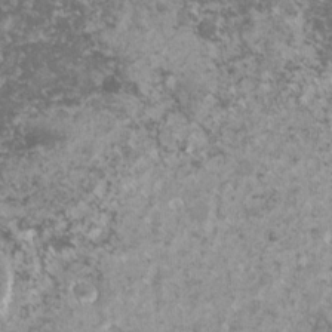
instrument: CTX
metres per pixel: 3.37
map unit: lHvf
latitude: -16.4818
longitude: -99.5560
